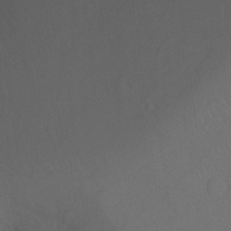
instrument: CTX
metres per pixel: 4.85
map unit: Ht
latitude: -6.7463
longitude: -34.4034
